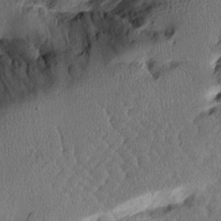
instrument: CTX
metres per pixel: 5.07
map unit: Aa
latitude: 12.4412
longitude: -126.1767
